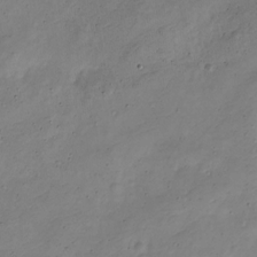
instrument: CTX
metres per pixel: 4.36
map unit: Nve
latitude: -25.8044
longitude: 106.3118
